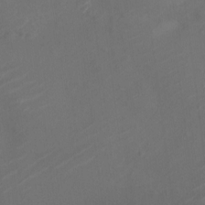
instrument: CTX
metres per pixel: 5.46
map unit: Nve
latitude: -19.3321
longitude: 106.5763
